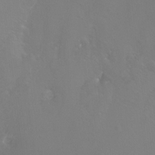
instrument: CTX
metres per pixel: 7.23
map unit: Htu
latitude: -7.4265
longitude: -33.5560
